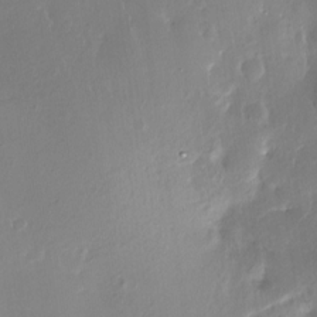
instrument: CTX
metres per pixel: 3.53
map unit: Nhe
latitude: -27.2187
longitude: -110.3845
